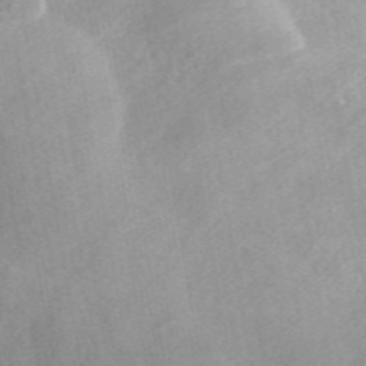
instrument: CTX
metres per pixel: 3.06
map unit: ANa
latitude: 46.1578
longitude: 29.0487
